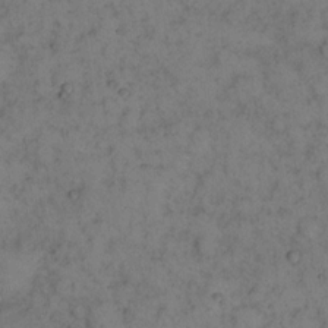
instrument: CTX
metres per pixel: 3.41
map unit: eHh
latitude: 15.7450
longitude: -63.5560
